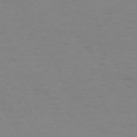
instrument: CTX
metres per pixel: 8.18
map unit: Hpe
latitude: 73.6694
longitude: -129.6883
